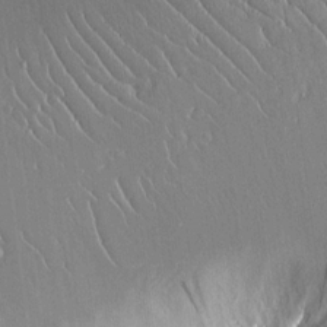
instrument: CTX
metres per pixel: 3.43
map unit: Aa
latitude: 12.8947
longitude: -126.7246
